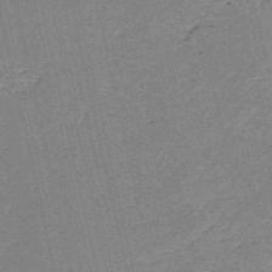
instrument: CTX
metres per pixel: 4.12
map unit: HNb
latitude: -53.8233
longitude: -40.1766
